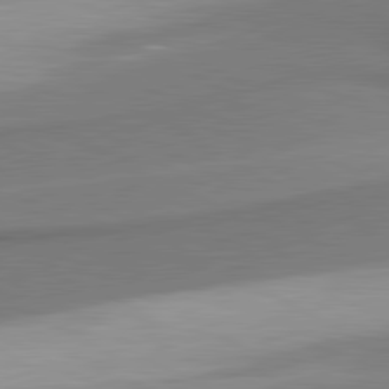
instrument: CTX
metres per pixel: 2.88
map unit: lApd
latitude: 80.8002
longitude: 176.6519
